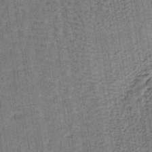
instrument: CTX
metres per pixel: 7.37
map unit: lHb
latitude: -39.6911
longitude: 60.5385
